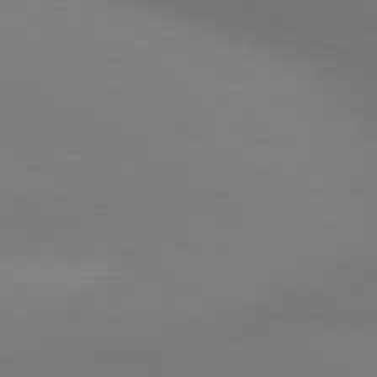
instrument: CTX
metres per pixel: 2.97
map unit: lApd
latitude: 80.5924
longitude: 127.7288
